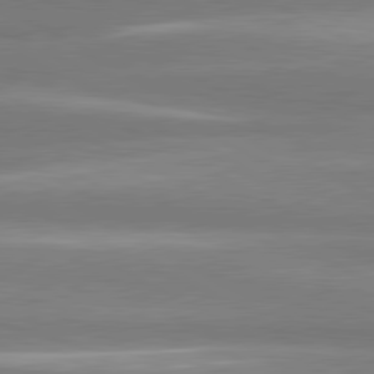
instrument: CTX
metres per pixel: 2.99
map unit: lApd
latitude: 80.8569
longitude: -135.1592
